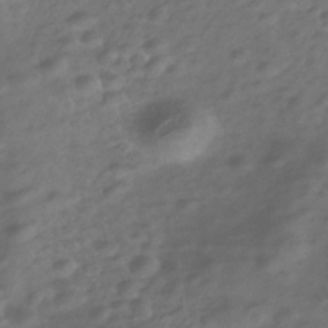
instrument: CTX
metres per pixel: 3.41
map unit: Nhe
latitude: -40.9353
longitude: -100.3089
